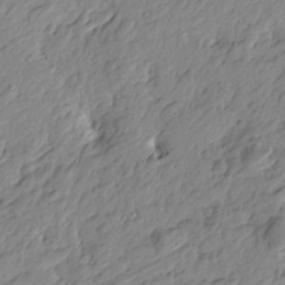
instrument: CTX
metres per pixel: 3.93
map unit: Htu
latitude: -4.1794
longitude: -179.9150
